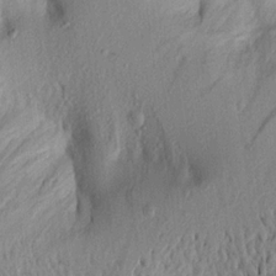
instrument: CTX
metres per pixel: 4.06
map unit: Aa
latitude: 20.1200
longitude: -143.3104
